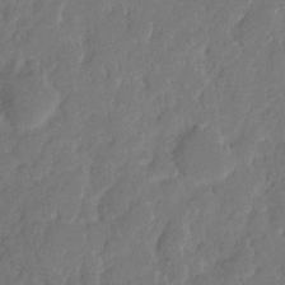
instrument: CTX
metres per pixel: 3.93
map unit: eHh
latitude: 8.1956
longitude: -65.6505
